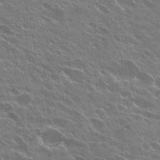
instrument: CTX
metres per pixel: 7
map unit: Hto
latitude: 27.4993
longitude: -41.1403
